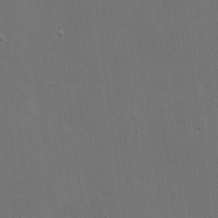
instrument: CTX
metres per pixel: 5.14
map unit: eHh
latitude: 19.9906
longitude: -66.7435
